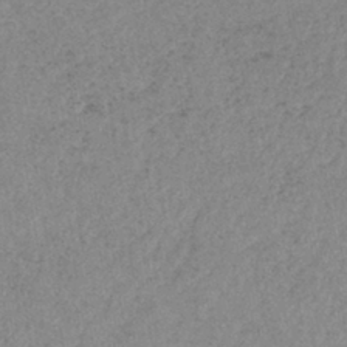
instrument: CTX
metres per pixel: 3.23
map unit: lHb
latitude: -40.3684
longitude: 68.7652
